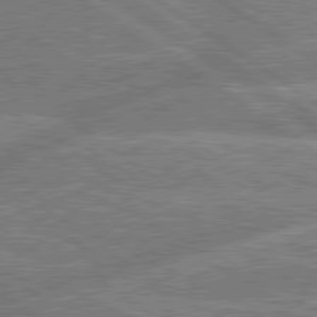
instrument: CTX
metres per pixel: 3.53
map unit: lApd
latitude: 79.8395
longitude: -156.9891
